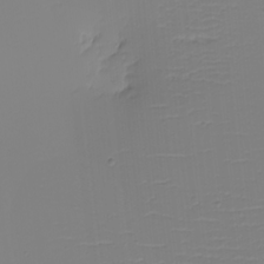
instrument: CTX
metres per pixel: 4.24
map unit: eHh
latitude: -5.4265
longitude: -84.7246
